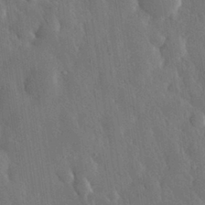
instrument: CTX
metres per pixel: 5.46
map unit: eHh
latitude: 31.1781
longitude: -78.6491
